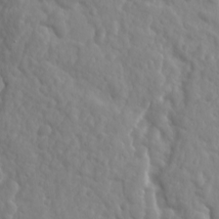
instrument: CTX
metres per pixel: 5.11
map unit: Ave
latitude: 18.3089
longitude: -133.4804
